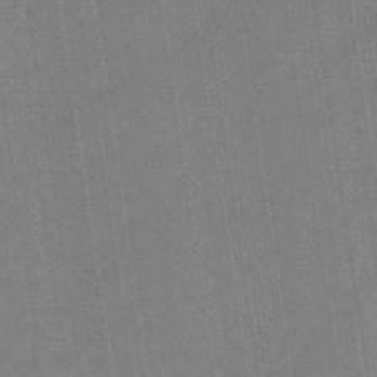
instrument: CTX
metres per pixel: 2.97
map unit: eHb
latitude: -35.1242
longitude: 73.6722
